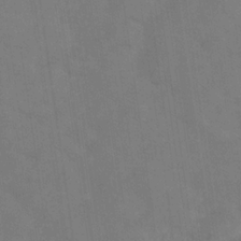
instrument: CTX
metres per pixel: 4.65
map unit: Hve
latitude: -33.7100
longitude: 91.8612
